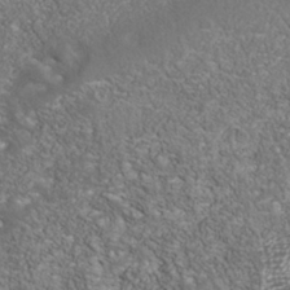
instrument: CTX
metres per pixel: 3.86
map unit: Nhu
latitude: -40.1983
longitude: -83.8961
